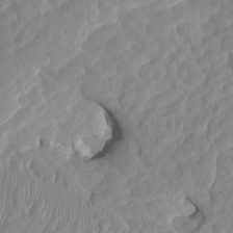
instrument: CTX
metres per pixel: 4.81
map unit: HNhu
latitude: 3.7260
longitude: -3.3104
